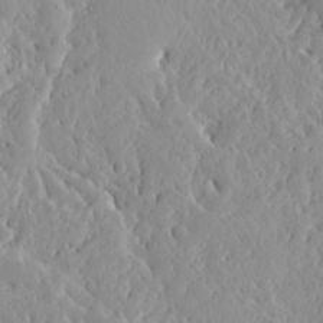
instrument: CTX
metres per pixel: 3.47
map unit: Ave
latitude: 13.0837
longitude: -135.1781
